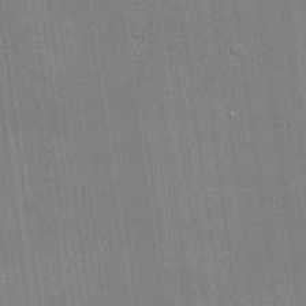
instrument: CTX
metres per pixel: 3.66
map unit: lHvf
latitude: 20.3845
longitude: 143.1998
